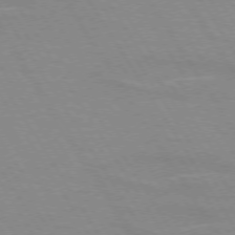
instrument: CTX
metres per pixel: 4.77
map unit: lApd
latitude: 73.1781
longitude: -56.2900
